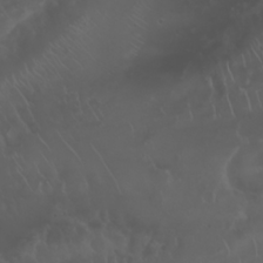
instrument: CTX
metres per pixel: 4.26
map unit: Nhu
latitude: 22.9325
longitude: -64.0633
